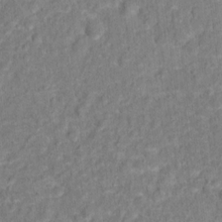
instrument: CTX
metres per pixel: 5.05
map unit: Hto
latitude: 14.1011
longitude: -37.7450
